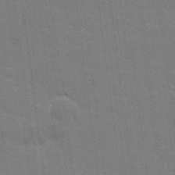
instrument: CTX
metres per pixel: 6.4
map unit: lHvf
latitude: 26.8191
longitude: 141.0108
